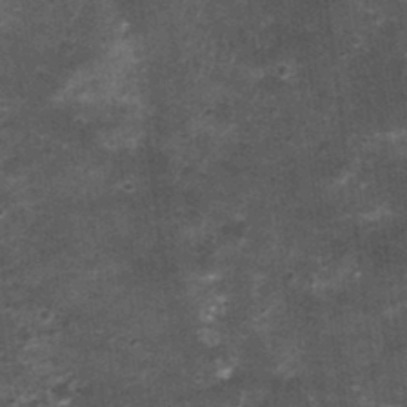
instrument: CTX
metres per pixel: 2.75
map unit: Nhu
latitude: 1.3859
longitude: -17.1025
